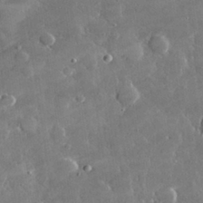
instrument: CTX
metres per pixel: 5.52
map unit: lHvf
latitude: 30.8758
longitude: -93.7071
